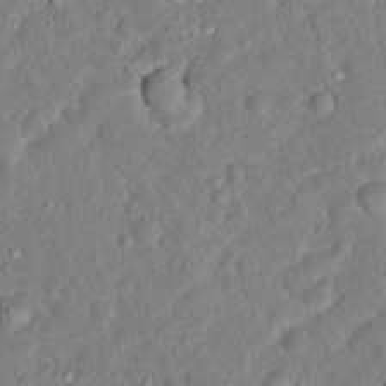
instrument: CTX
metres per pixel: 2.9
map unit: Hto
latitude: 16.6868
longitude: -35.4048
